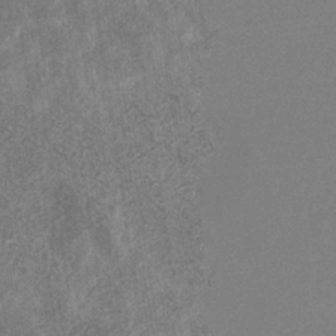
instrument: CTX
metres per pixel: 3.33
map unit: eHb
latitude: -31.2943
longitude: 72.5007
